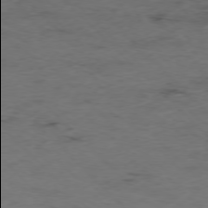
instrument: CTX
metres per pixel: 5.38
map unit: Hpe
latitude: -77.0486
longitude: -17.9906
